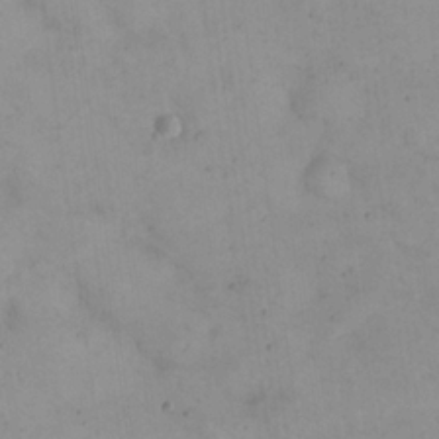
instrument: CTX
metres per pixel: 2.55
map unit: eHh
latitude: 24.3656
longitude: -64.6301
